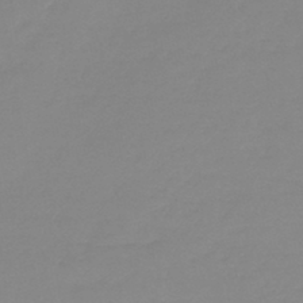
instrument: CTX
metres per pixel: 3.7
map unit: lHb
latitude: -44.1606
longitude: 63.5588
